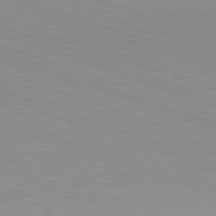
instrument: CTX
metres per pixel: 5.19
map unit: Hpe
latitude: -82.4818
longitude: 5.8611
